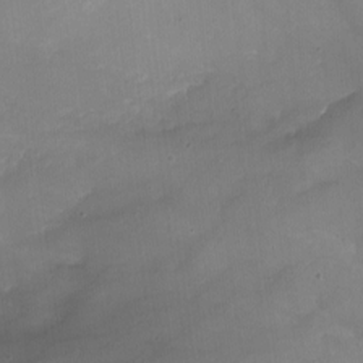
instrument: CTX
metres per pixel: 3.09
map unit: Nhu
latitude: -15.3699
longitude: -58.3089
